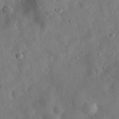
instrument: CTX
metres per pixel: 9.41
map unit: eHh
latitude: 31.7072
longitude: -76.3278
